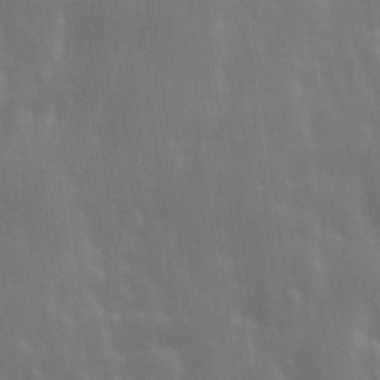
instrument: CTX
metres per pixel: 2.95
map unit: Ave
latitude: 13.4238
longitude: -104.1389
